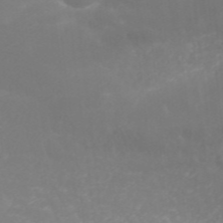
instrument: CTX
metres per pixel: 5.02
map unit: ANa
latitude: 42.2901
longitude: 28.5574
